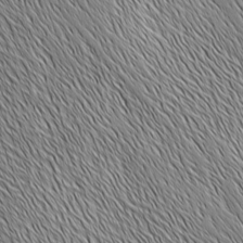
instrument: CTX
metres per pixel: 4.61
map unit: Ave
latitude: 2.2522
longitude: -114.4978
